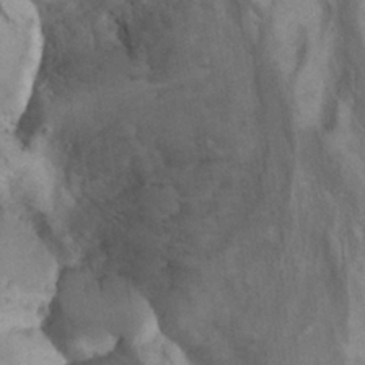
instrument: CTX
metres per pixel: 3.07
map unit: Hto
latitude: 7.5938
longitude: -34.5356
